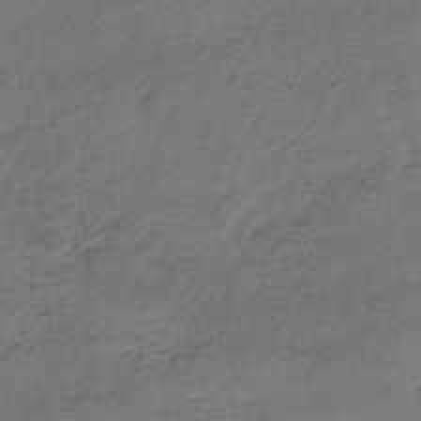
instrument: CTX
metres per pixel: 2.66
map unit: lHb
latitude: -35.4076
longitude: 62.3117
